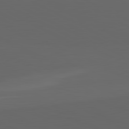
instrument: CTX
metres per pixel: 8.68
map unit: lApd
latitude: 82.0822
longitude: 130.4062
